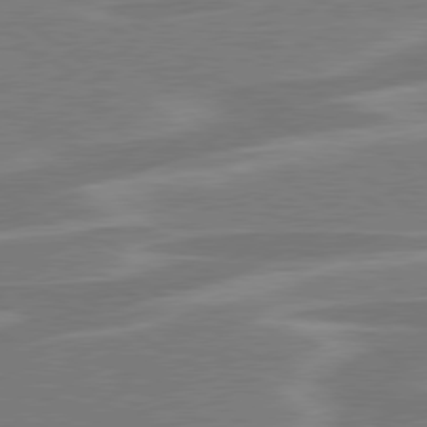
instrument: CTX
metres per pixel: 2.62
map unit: lApd
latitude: 79.2537
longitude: -92.7246
